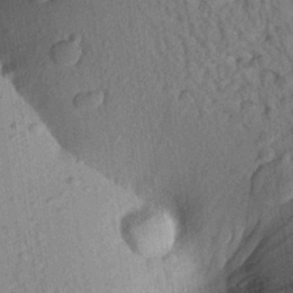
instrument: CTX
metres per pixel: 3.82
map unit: Aa
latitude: 22.9703
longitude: -147.6883
